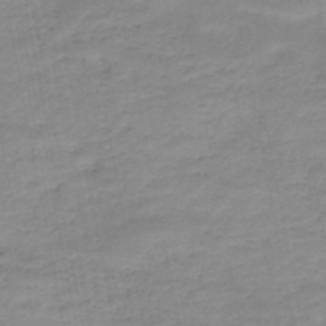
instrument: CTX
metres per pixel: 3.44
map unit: HNb
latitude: -48.0661
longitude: -38.4223
